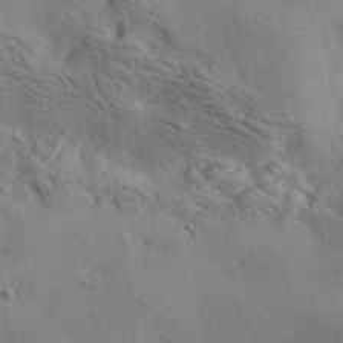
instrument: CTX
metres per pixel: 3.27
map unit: lAa
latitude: 19.3292
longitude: -140.1388
